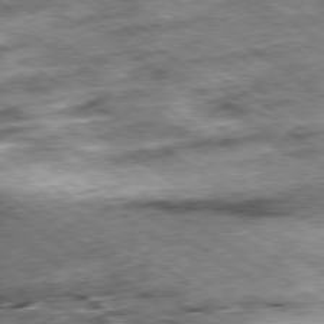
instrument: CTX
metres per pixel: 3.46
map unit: Ap
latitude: -79.8800
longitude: -49.9717
